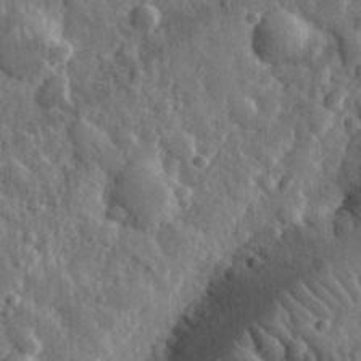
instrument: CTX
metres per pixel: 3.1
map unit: eHh
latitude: 33.6316
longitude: -80.4034
